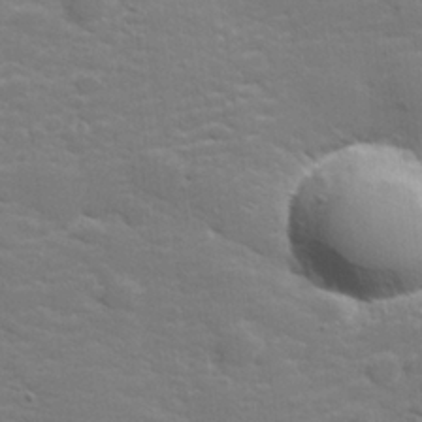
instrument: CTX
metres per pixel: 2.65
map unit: lHvf
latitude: 25.7260
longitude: 142.0850
